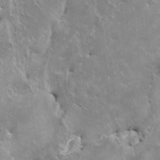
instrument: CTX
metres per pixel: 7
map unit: HNhu
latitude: 3.4048
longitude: 5.3509
